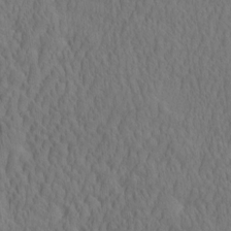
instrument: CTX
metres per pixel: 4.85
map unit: eHh
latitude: -2.4817
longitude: 15.5777
